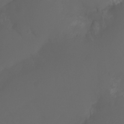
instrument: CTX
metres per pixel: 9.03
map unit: Htu
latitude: -7.1998
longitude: -72.2145
